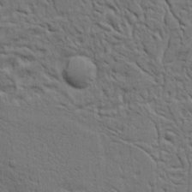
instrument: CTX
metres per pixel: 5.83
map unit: Ht
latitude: 7.7261
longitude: -76.2711
